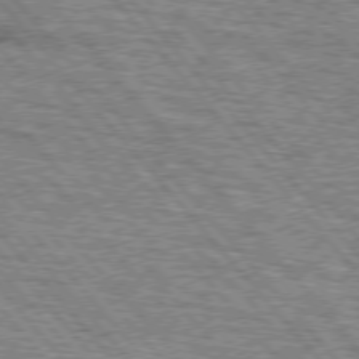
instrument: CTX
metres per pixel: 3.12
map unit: lApd
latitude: 75.5182
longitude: -77.0647
